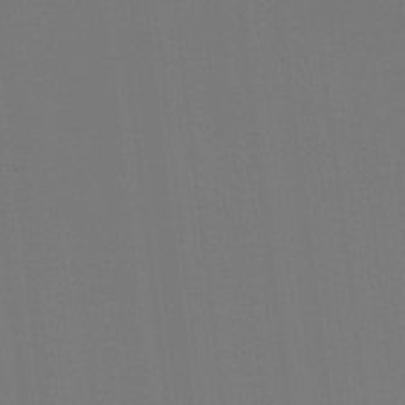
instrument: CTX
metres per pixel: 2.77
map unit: Htu
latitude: -14.0283
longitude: -47.8773
